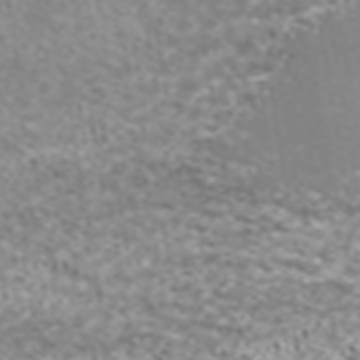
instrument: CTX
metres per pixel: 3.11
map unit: ANa
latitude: 38.7057
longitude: 24.5007
